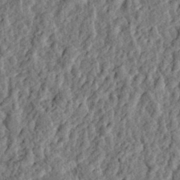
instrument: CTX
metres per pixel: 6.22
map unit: eHh
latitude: 27.9906
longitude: -76.7246
